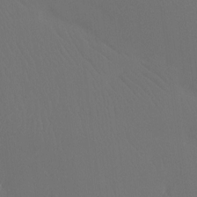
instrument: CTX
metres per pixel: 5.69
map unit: Htu
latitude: -13.8611
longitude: -47.6127
